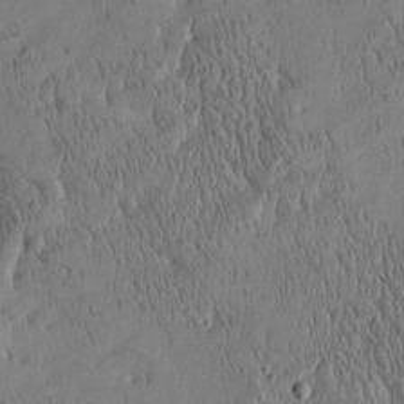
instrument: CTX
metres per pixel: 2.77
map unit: Htu
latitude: -4.6896
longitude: 174.9541
